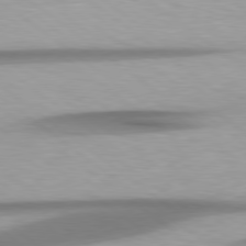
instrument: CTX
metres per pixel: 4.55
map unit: Hpe
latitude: 78.9136
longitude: -133.8205
